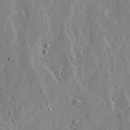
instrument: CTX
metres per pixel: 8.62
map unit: Ave
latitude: 13.1403
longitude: -136.3845
